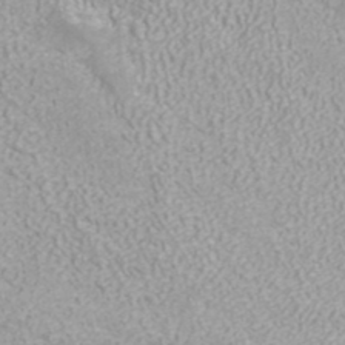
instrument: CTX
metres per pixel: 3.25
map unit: ANa
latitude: 40.4034
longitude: 24.8975
